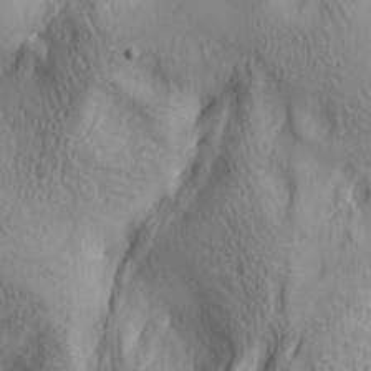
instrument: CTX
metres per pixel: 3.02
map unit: lAa
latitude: 5.1403
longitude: -114.1388
